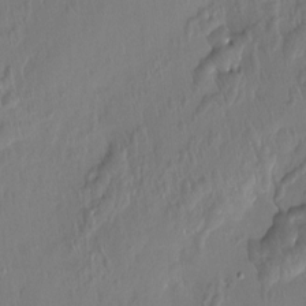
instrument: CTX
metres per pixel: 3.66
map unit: Htu
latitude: -14.7086
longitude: -47.3482
